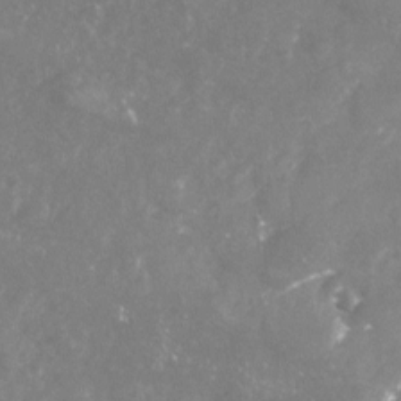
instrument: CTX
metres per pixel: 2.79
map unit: Nhu
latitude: -23.1620
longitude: -57.5938
